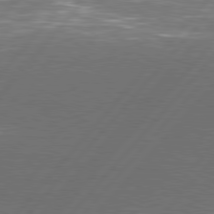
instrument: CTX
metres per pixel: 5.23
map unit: Hpe
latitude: 78.1767
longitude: -120.4601
